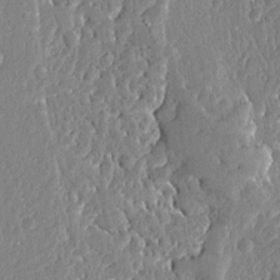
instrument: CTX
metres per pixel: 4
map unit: Ave
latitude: 12.9325
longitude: -137.1781
